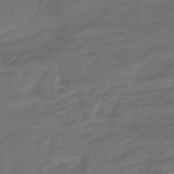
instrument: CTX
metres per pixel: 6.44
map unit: HNhu
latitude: -47.1998
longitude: 90.1039
